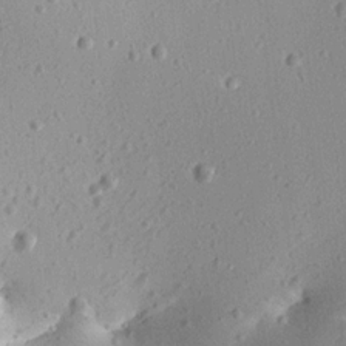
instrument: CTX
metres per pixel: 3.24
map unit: Aa
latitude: 12.9325
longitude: -140.3845
